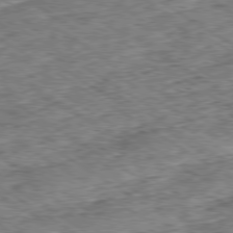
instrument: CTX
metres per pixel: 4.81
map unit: Ap
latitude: -79.8800
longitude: -49.3860
